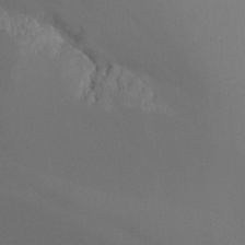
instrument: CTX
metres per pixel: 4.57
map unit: Nhu
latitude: -15.7100
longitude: -49.7639
